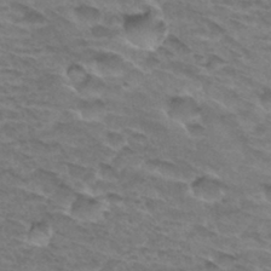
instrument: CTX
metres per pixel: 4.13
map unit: Hto
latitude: 33.0647
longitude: -46.7058
